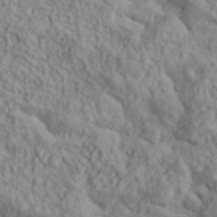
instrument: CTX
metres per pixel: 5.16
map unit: lHvf
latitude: 38.7246
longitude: -91.1214
